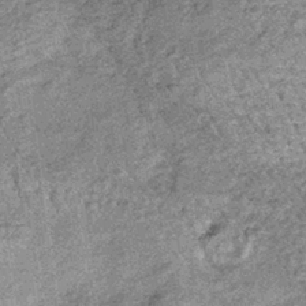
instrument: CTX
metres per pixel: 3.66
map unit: lHb
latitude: -36.8030
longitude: 66.3118
